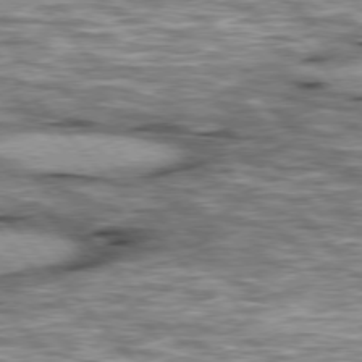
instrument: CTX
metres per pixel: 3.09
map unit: lApd
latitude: 76.5545
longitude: -49.1592
